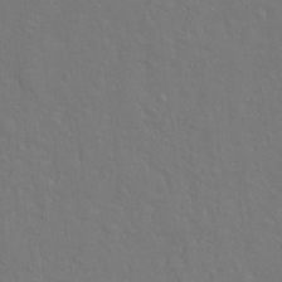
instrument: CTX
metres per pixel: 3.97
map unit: Hto
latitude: -6.8786
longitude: -37.8206
